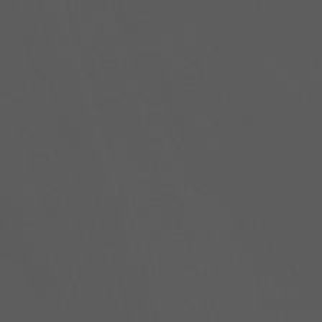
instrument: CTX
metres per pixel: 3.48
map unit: Nhu
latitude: -12.8408
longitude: -50.8569
